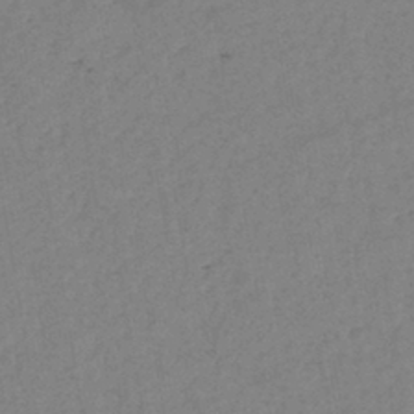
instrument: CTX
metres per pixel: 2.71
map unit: eHb
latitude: -40.7841
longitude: 79.4832
